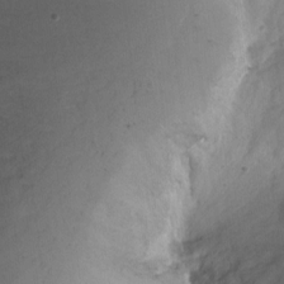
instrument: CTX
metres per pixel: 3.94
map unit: Ht
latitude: -5.3887
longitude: -36.7058
